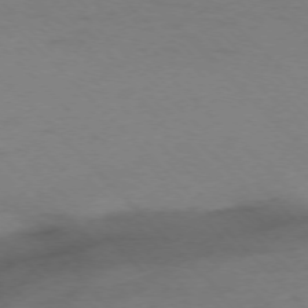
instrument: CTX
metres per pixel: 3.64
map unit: Ap
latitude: -75.6155
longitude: -78.6869
